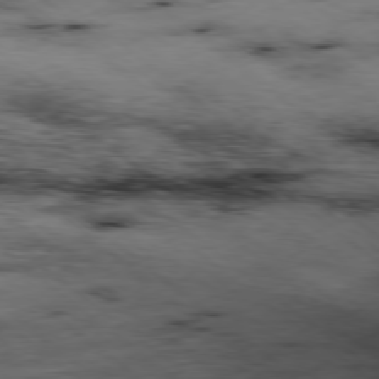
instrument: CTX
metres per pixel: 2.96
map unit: Ap
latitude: -78.7085
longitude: -91.0836
